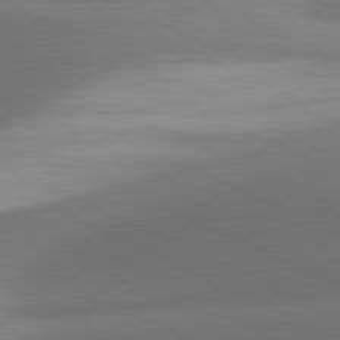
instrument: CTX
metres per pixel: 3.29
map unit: lApd
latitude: 81.3859
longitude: 133.9367
